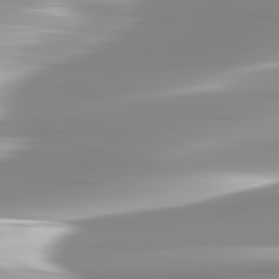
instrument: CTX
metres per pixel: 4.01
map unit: lApd
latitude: 82.7813
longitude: -138.5924
